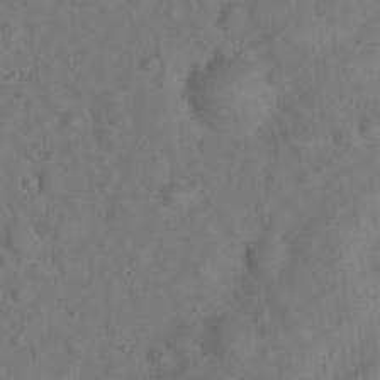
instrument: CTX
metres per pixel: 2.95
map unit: eHh
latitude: 21.7450
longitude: -61.8205
